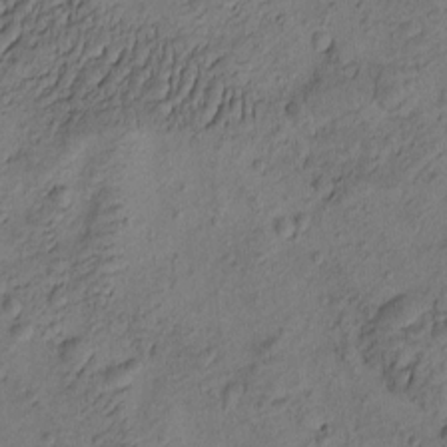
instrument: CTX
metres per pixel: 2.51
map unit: eHh
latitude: -1.5399
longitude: 16.9731
